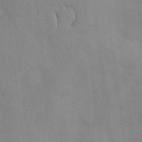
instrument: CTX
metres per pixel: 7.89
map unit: Hve
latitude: -10.8597
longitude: 173.9556
